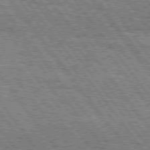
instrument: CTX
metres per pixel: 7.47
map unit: Hpe
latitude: 75.7261
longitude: -152.3845
